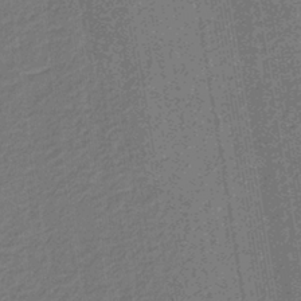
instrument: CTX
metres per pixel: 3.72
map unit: eHb
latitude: -30.2739
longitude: 70.1795
